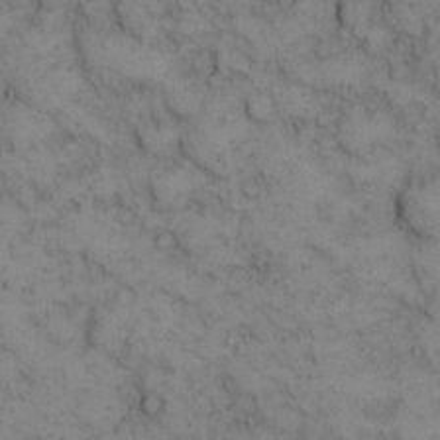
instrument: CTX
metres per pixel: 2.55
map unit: eHh
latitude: 14.2334
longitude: -63.5749
